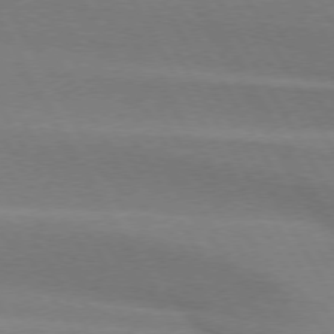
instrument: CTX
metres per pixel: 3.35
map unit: lApd
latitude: 74.4601
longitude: -65.3104
